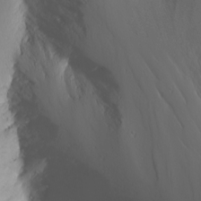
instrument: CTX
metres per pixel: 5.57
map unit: Nhu
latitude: -6.6518
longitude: -65.9339
